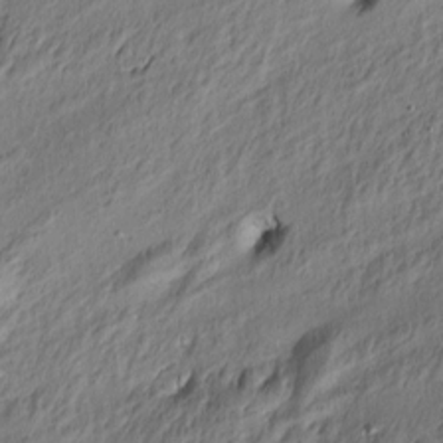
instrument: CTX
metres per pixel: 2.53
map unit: Nve
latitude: -7.0297
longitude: 174.1227
